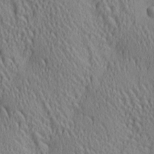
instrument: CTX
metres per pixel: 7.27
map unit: lAa
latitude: 5.1970
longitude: -117.3104
